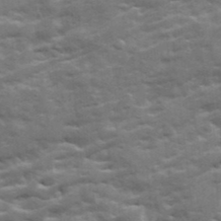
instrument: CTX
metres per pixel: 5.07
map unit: Ave
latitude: 19.5560
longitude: -129.9906
